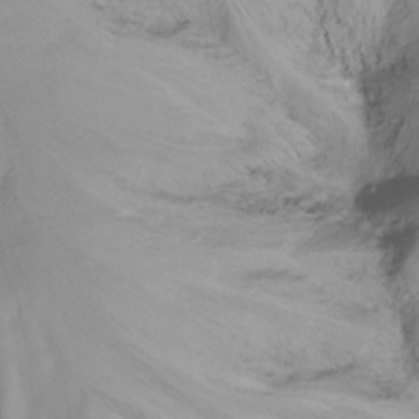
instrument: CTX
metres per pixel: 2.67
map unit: Nhu
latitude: -15.3699
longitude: -54.2711
